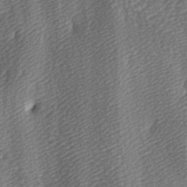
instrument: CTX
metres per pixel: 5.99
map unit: lAa
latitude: -5.3131
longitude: -121.1592
